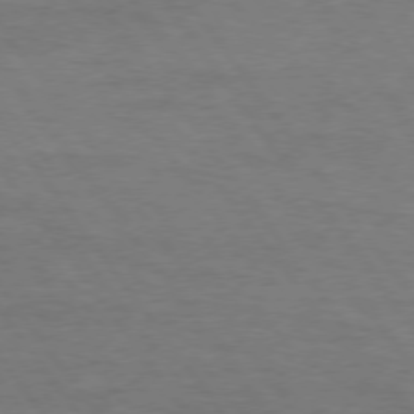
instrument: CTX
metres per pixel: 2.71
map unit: Hpe
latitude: 74.5546
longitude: -152.2523
